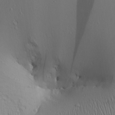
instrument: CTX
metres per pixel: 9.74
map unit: Aa
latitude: 25.0836
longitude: -135.8394
